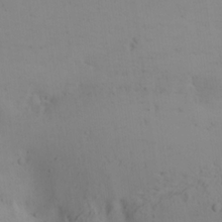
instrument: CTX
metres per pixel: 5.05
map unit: lAa
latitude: 20.1578
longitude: -138.5168
